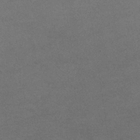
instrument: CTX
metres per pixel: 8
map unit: eHb
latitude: -33.2565
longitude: 68.1794
